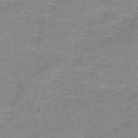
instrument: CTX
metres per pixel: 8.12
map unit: lHb
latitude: -43.2753
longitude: 54.9164
